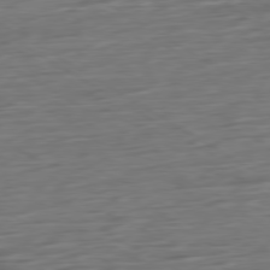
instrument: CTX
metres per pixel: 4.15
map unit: Ap
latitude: -79.9367
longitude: -54.0822
